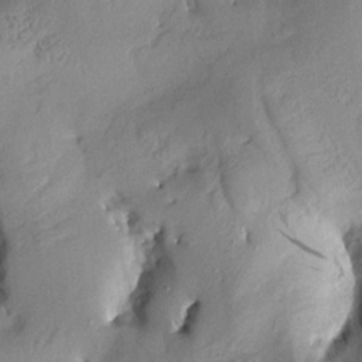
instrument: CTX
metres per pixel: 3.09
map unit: Aa
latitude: 8.5735
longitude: -142.3656
